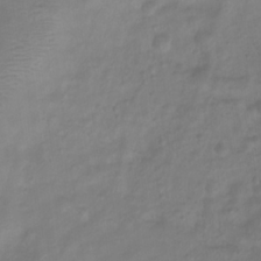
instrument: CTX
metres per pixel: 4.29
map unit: Htu
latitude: 3.0269
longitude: -21.8961
